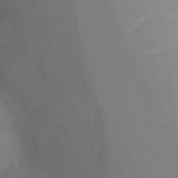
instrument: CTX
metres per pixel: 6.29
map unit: Ht
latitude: -3.3131
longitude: -28.2522
